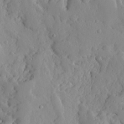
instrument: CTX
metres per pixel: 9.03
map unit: Ave
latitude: 13.2726
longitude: -135.0836
